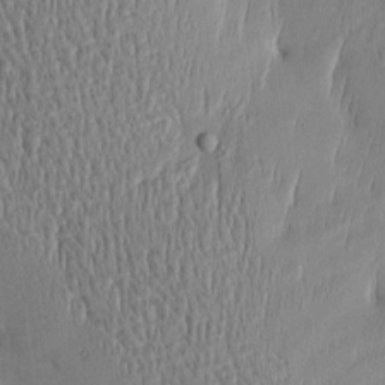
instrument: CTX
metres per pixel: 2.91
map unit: Htu
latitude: -5.3320
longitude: 174.7463
